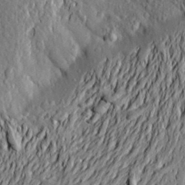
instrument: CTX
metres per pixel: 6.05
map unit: Aa
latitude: 19.7638
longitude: -149.8205
